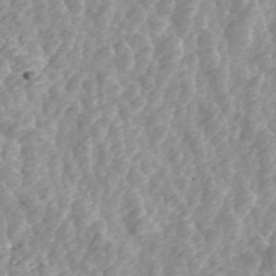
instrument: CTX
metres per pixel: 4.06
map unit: ANa
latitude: 45.7638
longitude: 28.5196
